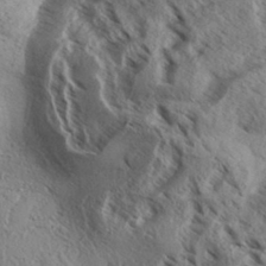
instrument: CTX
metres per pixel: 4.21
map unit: Aa
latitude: 33.1403
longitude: -137.9717
